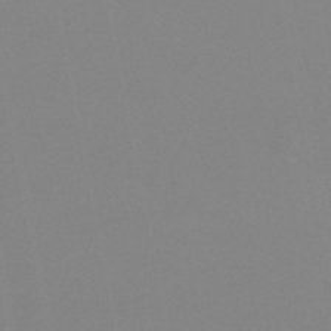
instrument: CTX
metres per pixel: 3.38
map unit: lHb
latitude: -48.9164
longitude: 71.2943
